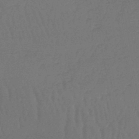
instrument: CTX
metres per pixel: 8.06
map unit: lHb
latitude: -45.3699
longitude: 69.6721
